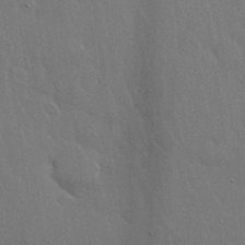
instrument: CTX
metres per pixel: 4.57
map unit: Nhu
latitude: 28.4034
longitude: -62.4034
